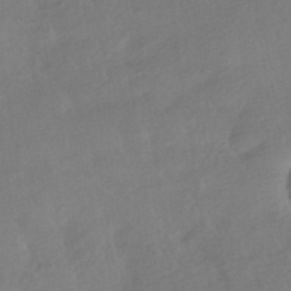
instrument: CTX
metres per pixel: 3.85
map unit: HNhu
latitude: -41.4076
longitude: 92.9353
